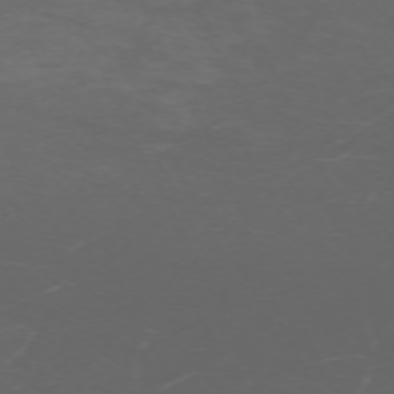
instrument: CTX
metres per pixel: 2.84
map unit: Hpe
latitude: -70.4818
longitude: 11.8422
